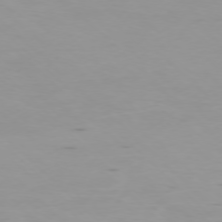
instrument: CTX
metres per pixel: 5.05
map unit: Ap
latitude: -76.6141
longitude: -68.1389
